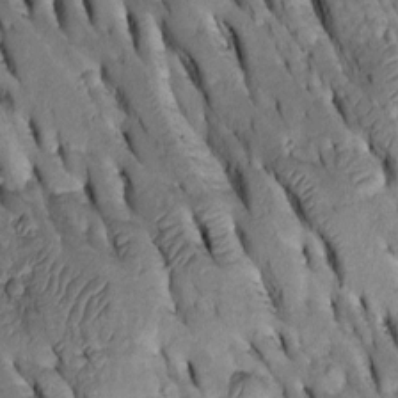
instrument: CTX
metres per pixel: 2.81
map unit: Htu
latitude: -2.5195
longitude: 150.8219
